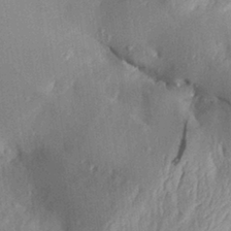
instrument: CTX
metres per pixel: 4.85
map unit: Aa
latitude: 29.8583
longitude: -132.2523
